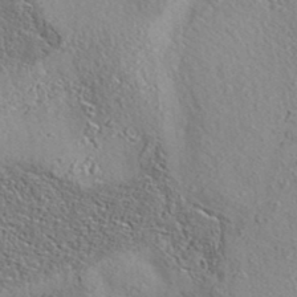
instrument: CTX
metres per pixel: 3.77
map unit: eAb
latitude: 35.6127
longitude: 108.4818
